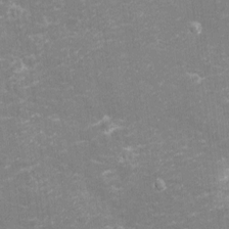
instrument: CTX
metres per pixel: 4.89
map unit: eHh
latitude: -2.9730
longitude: -75.7639
